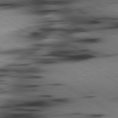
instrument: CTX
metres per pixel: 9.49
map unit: lApd
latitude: 80.3089
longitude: 162.8975
